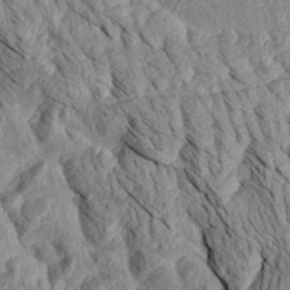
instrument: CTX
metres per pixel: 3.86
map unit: Aa
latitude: 29.2726
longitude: -137.5938
